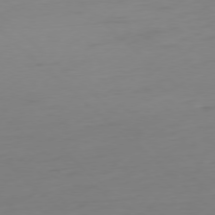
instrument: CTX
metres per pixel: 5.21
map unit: Ap
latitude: -77.9367
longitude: -77.6505
